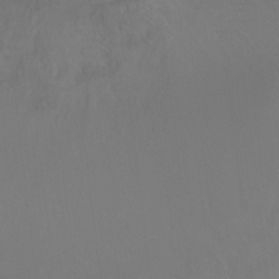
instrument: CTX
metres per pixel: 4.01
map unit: Ht
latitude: -5.5588
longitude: -34.9135
